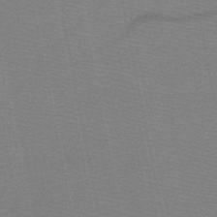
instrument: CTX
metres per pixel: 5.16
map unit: HNb
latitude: -48.7652
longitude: -41.0458
